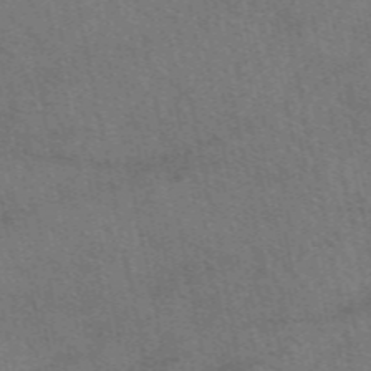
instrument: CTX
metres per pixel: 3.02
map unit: eAb
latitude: 51.6127
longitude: 114.9542
